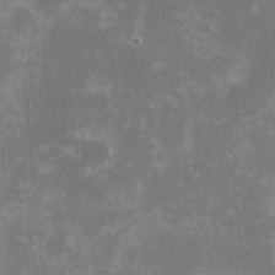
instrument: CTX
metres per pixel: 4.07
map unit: eHh
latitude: -1.5588
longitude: -85.3293
